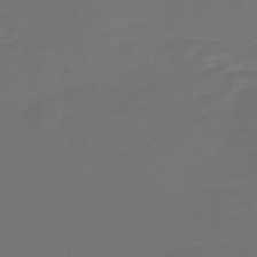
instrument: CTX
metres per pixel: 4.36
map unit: Nve
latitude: -58.6329
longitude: 56.7274
